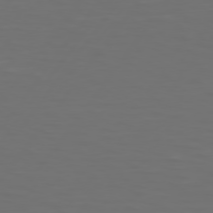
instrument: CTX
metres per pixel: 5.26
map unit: Hpe
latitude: 75.3671
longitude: -125.2159
